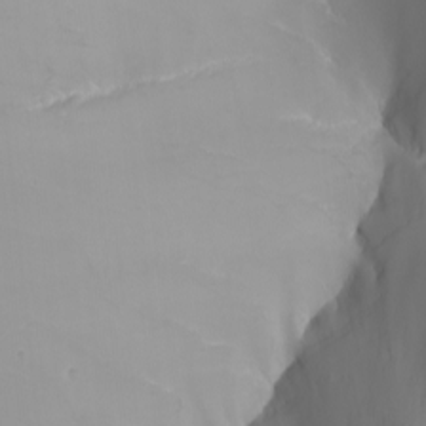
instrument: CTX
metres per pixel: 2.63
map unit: Nhu
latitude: -5.0864
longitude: -90.1389
